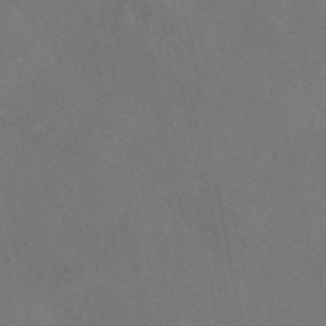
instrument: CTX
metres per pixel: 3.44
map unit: eAb
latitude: 46.9514
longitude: 109.6344
